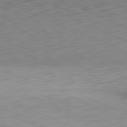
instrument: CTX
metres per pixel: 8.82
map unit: Ap
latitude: -81.5588
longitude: -59.8017
